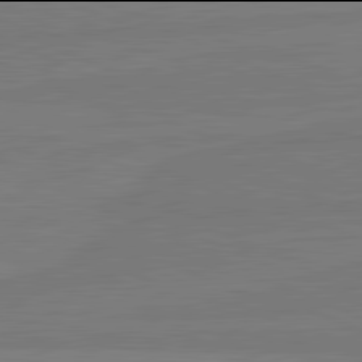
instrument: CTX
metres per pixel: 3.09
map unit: lApd
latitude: 81.9906
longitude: -177.8583
